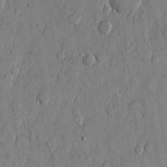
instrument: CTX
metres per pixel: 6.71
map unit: eHh
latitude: 11.9528
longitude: -69.2537
